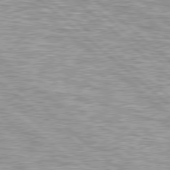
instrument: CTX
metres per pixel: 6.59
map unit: Hpe
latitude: 78.7435
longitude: -157.3292
